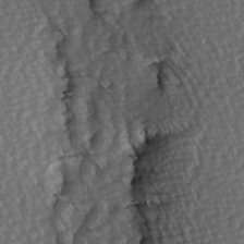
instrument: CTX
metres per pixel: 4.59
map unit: Hve
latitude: 3.5560
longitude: -121.5560
